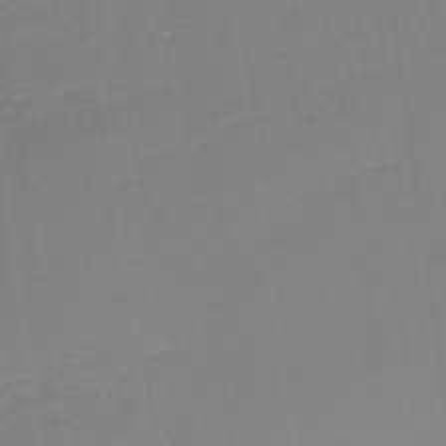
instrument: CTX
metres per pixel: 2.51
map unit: HNb
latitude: -35.8044
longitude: 51.4265
